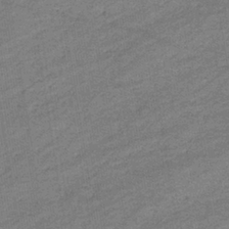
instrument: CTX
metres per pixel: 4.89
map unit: eHb
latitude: -37.0675
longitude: 78.0283
